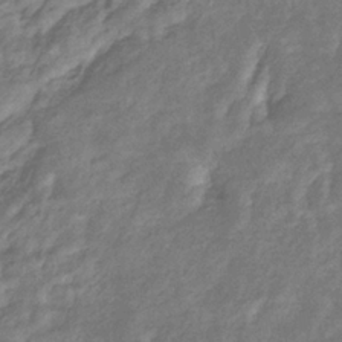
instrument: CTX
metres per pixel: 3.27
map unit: eHb
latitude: -33.2376
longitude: 73.5399
